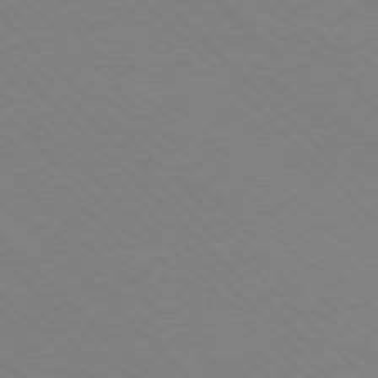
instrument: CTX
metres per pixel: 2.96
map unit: Hpe
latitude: 77.0269
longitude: -125.9339
